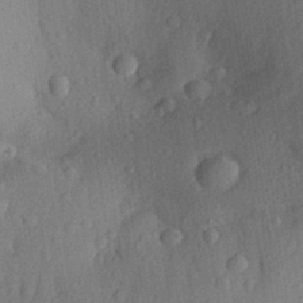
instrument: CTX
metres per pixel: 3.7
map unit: Aa
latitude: 28.9891
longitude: -139.8583
